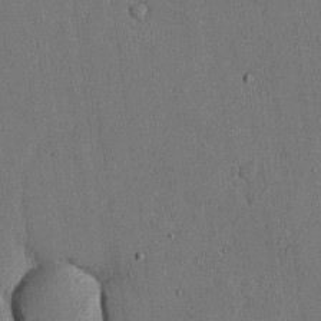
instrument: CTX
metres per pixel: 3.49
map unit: lHvf
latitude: 19.1592
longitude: -112.8758
